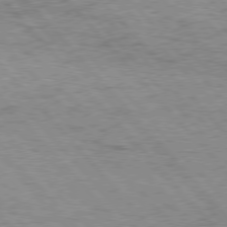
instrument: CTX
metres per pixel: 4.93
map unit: Hpe
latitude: 76.6679
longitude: -164.3278
